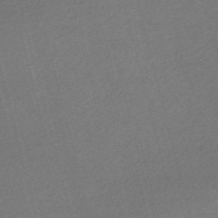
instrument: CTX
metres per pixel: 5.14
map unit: Nve
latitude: -56.9541
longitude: 60.9542
